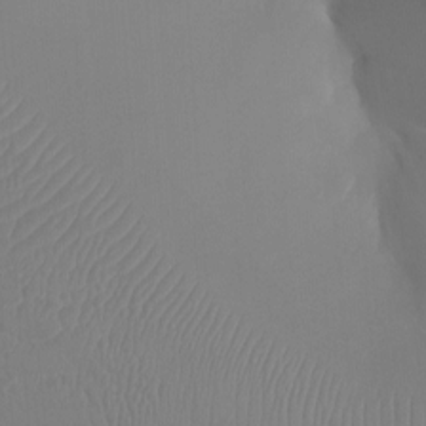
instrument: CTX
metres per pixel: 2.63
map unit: Ht
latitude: -16.8975
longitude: -41.1592
